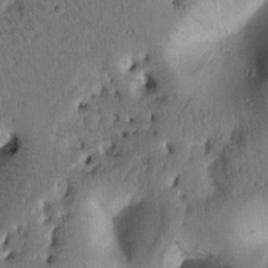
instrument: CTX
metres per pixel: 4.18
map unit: Htu
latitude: -1.3321
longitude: 170.3118
